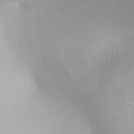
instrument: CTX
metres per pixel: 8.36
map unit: lAa
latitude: -5.8044
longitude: -122.3656
